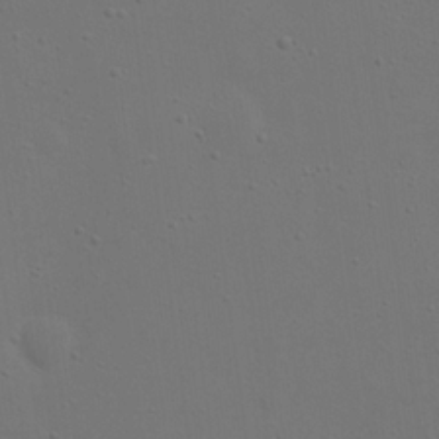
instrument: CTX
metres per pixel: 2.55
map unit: eHh
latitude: 23.7261
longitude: -69.4049
